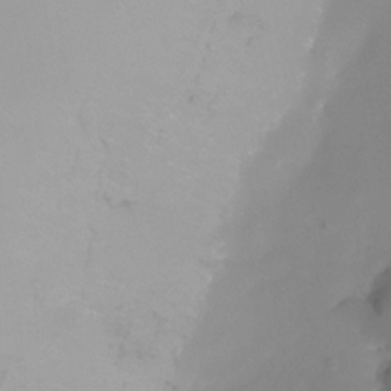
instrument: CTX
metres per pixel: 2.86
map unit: Ht
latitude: -6.6707
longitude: -30.1767
